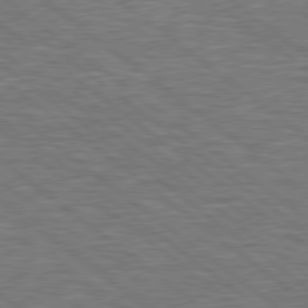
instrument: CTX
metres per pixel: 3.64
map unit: Hpe
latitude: 78.8380
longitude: -170.9136
